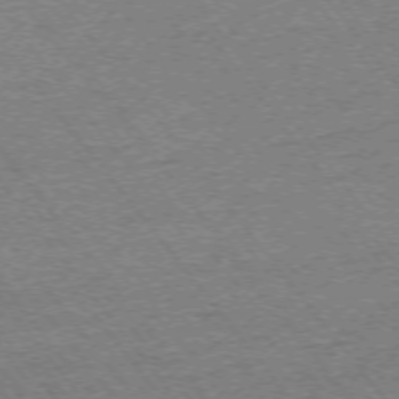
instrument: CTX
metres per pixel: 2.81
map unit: Ap
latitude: -74.7464
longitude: -82.0822
